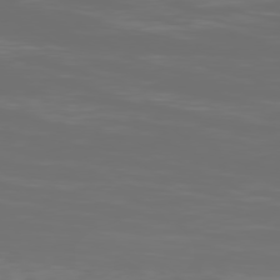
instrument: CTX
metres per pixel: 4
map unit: Ap
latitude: -79.7855
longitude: -59.4049
